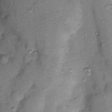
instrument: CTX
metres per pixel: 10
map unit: Nhu
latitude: 12.5546
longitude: -29.0458
